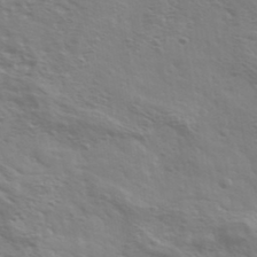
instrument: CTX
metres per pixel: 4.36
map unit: Ave
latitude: 37.2348
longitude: -111.0459
